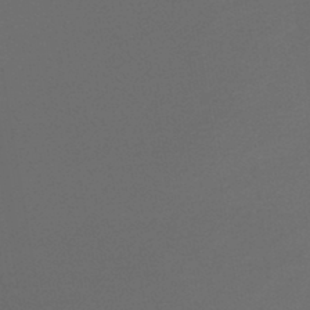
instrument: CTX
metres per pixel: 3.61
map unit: lHb
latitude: -45.2754
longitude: 60.7274
